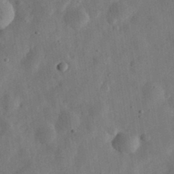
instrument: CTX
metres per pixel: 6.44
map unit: eHh
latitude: 32.4034
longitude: -75.8772
